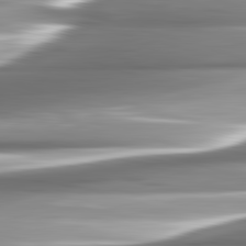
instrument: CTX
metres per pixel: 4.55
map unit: lApd
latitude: 82.6490
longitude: -140.1955
